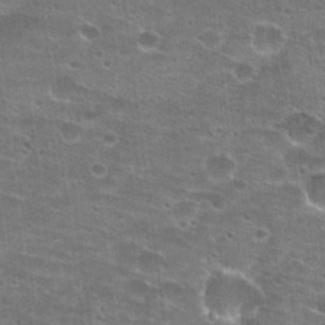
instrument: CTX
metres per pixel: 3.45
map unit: Hto
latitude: 21.8017
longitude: -42.5735
